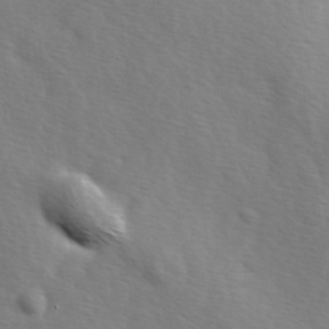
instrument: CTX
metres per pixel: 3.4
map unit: Ave
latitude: 1.5938
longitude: -113.0269
